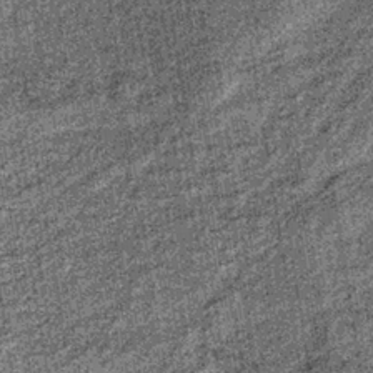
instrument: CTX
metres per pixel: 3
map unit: lHb
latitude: -37.2753
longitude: 64.8219
